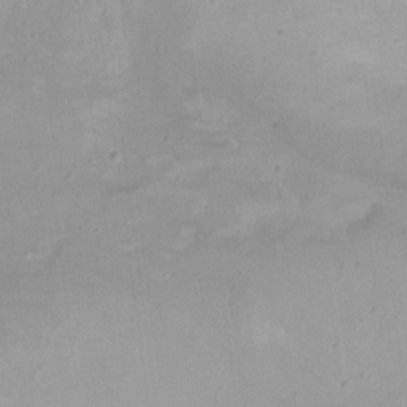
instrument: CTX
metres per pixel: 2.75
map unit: Nhu
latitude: -8.6896
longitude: -42.1956
